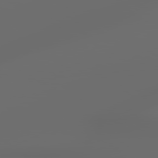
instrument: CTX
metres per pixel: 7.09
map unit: lApd
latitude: 79.1403
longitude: -139.4048
